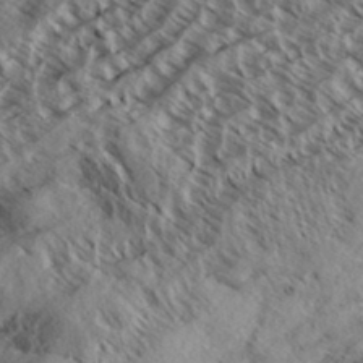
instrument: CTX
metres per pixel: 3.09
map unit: Aa
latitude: 33.4804
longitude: -139.3104
